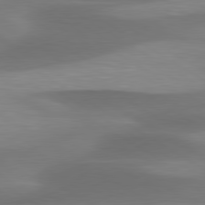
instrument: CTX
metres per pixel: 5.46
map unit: lApd
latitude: 79.8773
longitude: -87.8961
